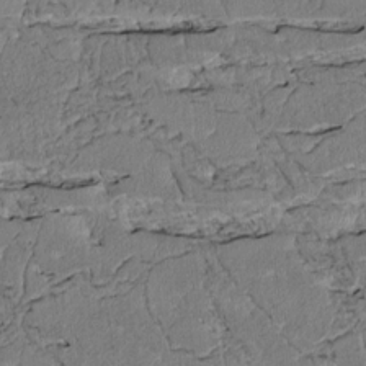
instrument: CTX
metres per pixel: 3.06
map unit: Htu
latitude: 3.8772
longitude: 151.2943
